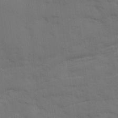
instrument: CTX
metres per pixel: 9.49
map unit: Ave
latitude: 18.2711
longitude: -129.0836
